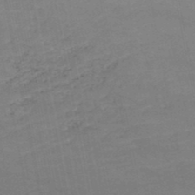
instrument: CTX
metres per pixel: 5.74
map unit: HNb
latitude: -48.3684
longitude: 58.4251
